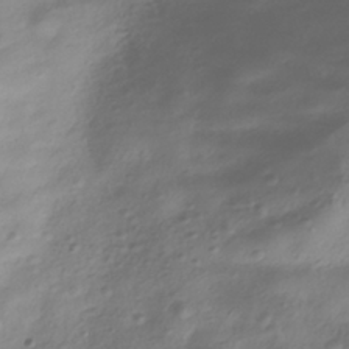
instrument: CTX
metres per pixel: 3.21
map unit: ANa
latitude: -39.1242
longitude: 96.3684
